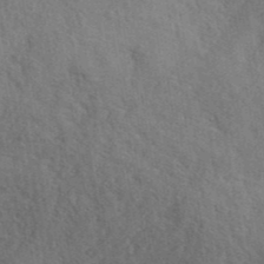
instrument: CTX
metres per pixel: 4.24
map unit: ANa
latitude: 41.5938
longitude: 52.5573
